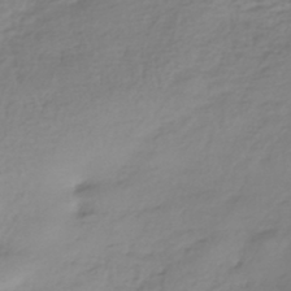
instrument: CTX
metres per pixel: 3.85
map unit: HNhu
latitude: -42.4817
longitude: 102.1606
